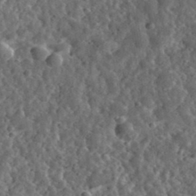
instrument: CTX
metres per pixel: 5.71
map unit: eHh
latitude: 34.6868
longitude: -79.4049
